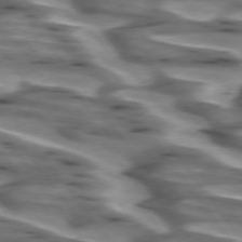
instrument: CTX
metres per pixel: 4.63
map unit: lApd
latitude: 74.6491
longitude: -58.2145
